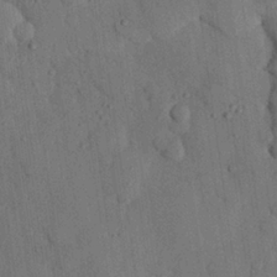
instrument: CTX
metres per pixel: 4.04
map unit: eHh
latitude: 26.4979
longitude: -76.8002
